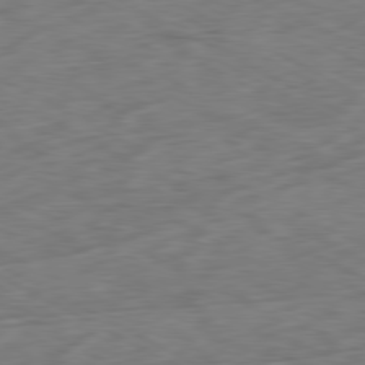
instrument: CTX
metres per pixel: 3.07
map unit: Ap
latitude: -80.7274
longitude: -73.1593
